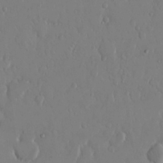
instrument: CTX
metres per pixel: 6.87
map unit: eHh
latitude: 13.8017
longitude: -69.6127
